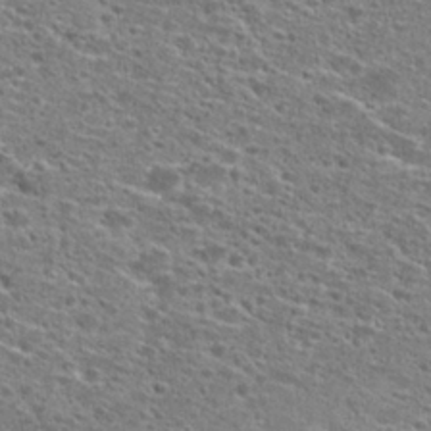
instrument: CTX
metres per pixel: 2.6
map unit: Hto
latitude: 25.7260
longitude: -47.2537
